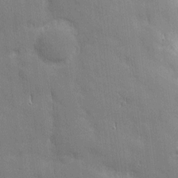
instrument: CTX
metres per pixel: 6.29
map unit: Nhu
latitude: 3.2348
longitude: -75.2915
